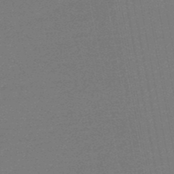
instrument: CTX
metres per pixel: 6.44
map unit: lHb
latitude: -48.8597
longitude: 82.7085
